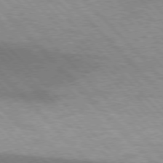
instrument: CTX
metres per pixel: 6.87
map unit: lApd
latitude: 76.3467
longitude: -64.1011
